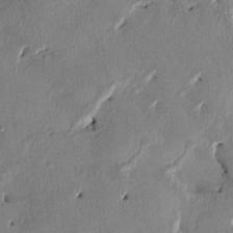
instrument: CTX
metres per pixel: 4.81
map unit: HNhu
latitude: 2.1955
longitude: -5.1781
